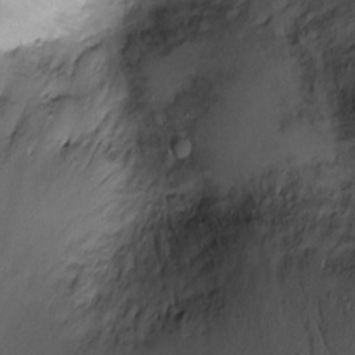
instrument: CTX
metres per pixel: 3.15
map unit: Ht
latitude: -3.7855
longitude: -14.2901
